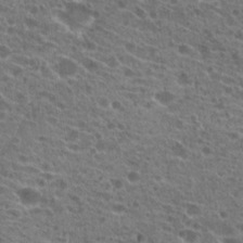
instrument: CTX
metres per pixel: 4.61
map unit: Hto
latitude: 21.9717
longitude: -39.8205
